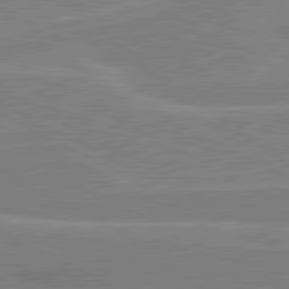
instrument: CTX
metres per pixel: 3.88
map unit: lApd
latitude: 80.6301
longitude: 121.0297
